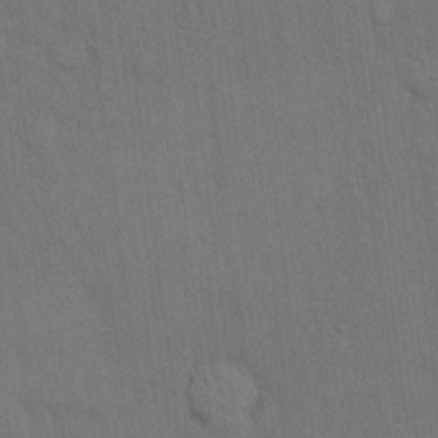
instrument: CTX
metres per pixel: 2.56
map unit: Hto
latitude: 14.7058
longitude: -61.2537
